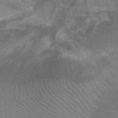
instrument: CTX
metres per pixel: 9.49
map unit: Ht
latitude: -0.7464
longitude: -16.6868
